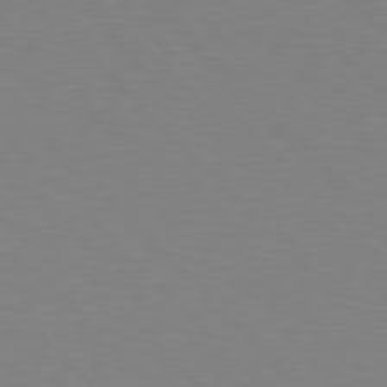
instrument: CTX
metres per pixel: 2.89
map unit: Hpe
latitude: 77.5560
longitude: -174.7624
